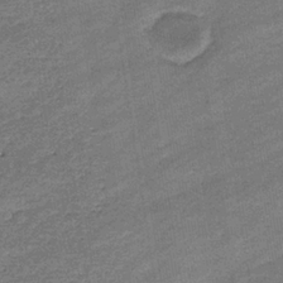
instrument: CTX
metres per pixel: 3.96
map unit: eHb
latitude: -36.8219
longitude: 77.5588
